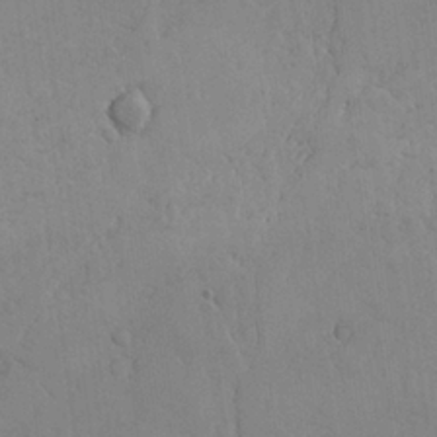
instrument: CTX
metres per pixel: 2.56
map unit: Aa
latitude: 24.4223
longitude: -128.8191
